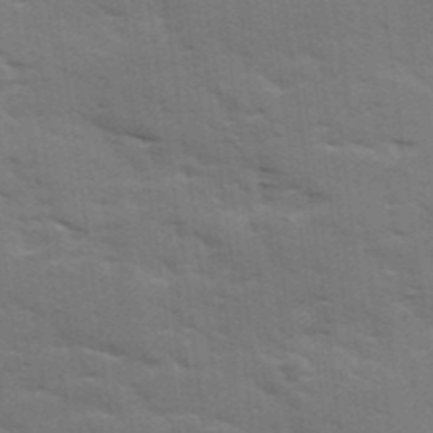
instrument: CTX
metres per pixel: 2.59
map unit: Ave
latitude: 11.9150
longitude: -102.2333
